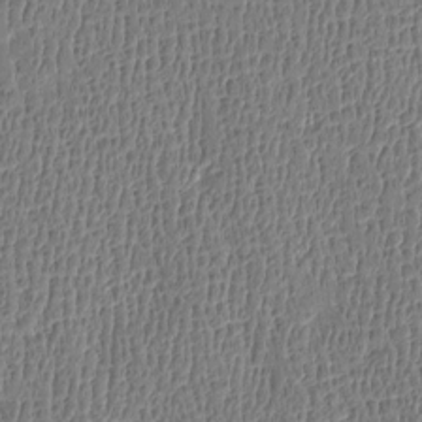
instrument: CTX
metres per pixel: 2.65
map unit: Htu
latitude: -4.8408
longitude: 175.8233
